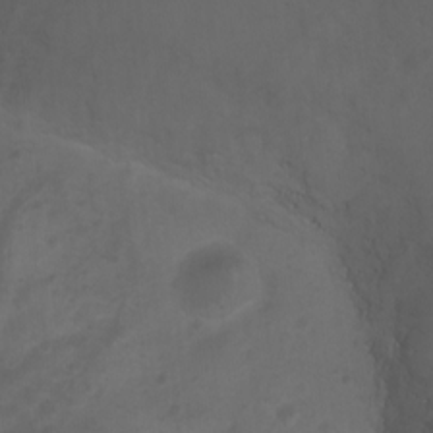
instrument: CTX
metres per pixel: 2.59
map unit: Ht
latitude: 2.3089
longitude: -22.7246
